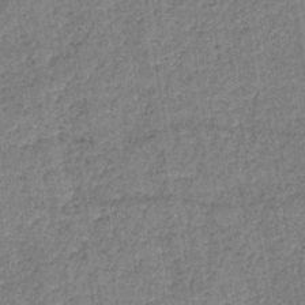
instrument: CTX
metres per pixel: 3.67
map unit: lHb
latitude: -39.2565
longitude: 74.1984
